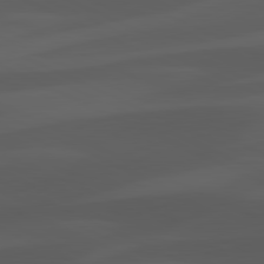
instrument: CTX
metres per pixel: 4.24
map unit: lApd
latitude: 81.5371
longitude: 123.7478
